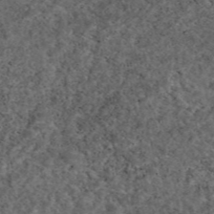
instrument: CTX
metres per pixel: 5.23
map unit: eAb
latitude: 46.1011
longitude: 113.8423
